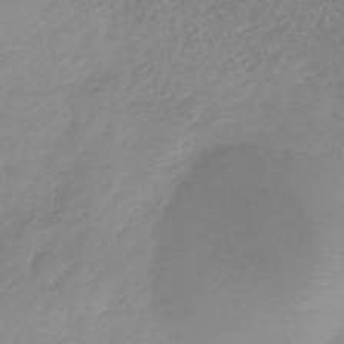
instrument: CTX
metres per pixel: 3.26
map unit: HNb
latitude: -31.0486
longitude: 63.6533
